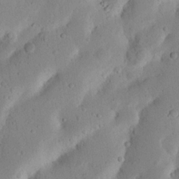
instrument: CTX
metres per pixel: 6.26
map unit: Nhu
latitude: 17.1592
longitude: -75.4804
